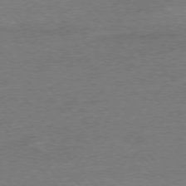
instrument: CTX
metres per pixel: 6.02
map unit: Ap
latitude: -76.9920
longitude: -95.7639
